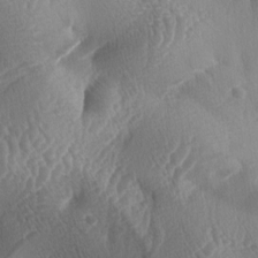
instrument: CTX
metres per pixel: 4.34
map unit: lAa
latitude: -5.4832
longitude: -128.5735
